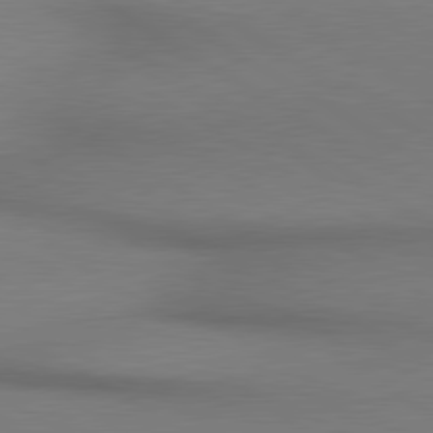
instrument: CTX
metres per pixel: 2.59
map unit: lApd
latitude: 80.4034
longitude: 156.2361
